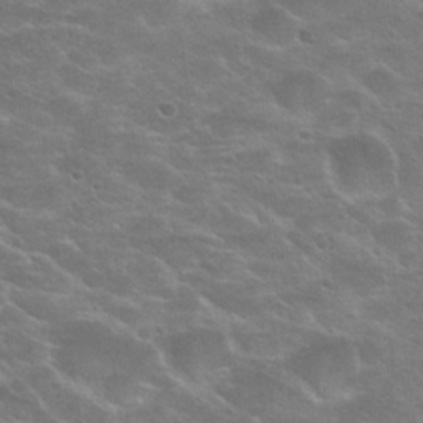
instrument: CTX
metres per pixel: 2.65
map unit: Hto
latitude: 24.3089
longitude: -50.6679
